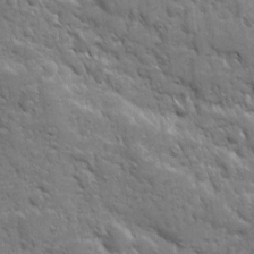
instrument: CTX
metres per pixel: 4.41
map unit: Ave
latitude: 10.4601
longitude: -103.4993
